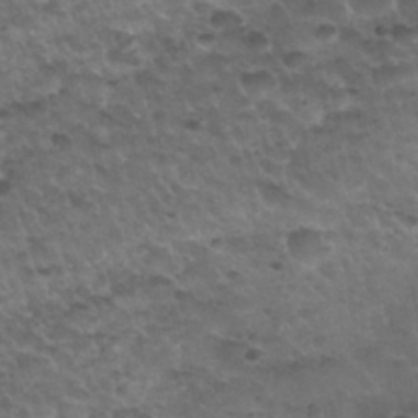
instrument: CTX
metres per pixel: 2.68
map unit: Nhu
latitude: 30.7625
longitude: -52.3279
